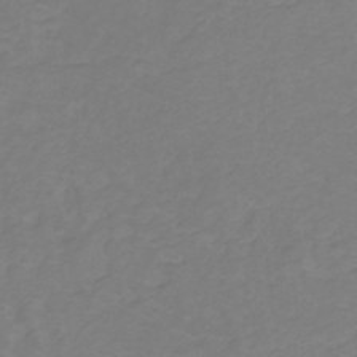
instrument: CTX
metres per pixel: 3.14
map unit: lHb
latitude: -30.9164
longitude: 64.8597
